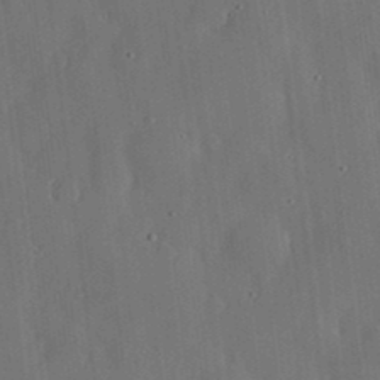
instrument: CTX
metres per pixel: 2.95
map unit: lHvf
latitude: 19.3481
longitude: -113.2348
